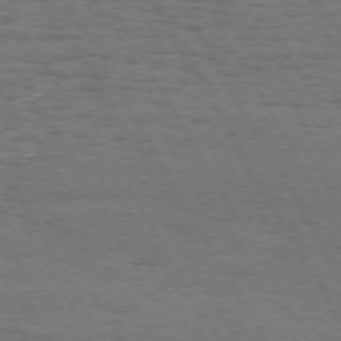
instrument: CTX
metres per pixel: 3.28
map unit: Hpe
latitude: 72.2145
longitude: -123.1214
